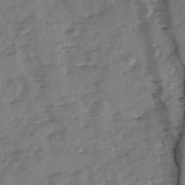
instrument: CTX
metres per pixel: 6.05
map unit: Ave
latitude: 1.2915
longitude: -110.4979
